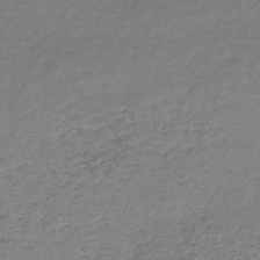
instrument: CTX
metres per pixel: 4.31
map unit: lHb
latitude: -44.4629
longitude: 59.5588
